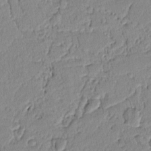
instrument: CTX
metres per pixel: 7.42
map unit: Ave
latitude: 0.4223
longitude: -110.1389
